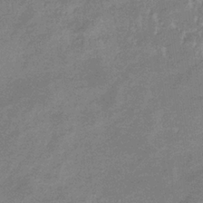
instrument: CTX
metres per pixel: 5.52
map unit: lHb
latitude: -33.9556
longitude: 69.4265
